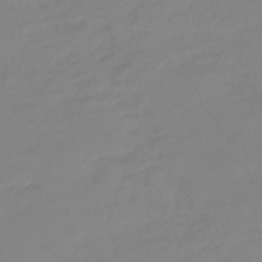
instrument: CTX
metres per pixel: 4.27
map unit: eHb
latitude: -46.5762
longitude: 86.1228
